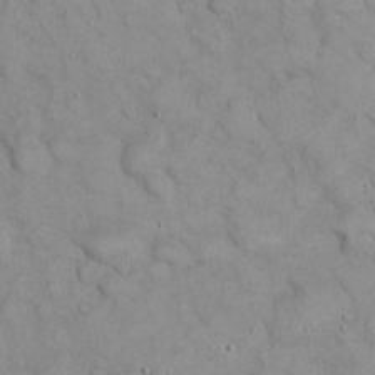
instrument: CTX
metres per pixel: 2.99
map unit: eHh
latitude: 21.4049
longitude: -58.8758
